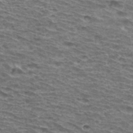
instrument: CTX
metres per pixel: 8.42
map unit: Hto
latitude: 34.1577
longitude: -39.8583
